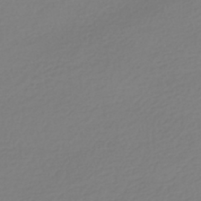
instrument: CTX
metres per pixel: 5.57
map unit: HNhu
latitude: -41.6533
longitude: 96.7274
